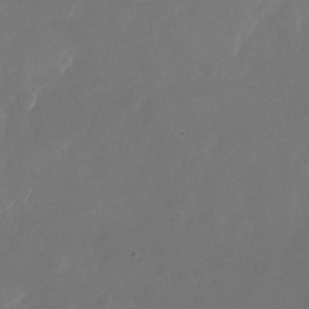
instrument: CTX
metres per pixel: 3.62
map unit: Nhu
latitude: -28.7841
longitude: -70.7435
